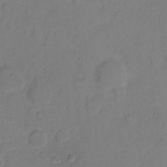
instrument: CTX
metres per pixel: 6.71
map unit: eHh
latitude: 7.4426
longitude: -65.5749
